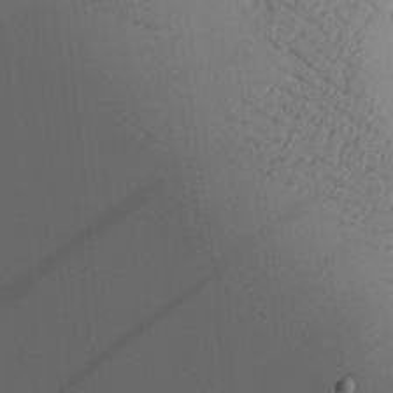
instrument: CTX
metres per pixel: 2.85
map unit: Aa
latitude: 26.9892
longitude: -131.2726
